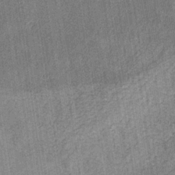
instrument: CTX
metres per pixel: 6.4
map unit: HNb
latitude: -32.0094
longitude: 58.0094
